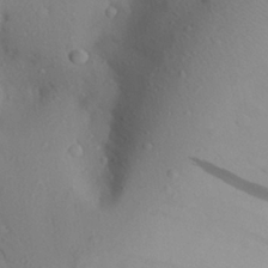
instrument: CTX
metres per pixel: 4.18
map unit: Aa
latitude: 25.3292
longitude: -147.7072
